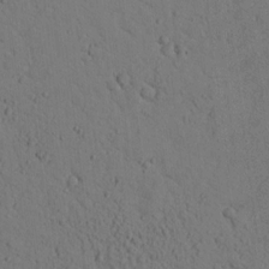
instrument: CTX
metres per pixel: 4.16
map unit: lHvf
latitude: 14.2145
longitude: 178.1228
